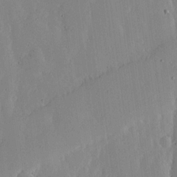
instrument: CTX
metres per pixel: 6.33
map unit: lHvf
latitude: 17.2537
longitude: -114.8568
